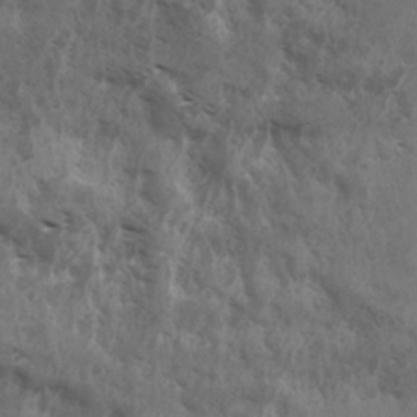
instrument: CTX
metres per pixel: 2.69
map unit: Ave
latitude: 18.0633
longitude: -131.7450
